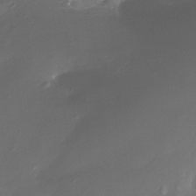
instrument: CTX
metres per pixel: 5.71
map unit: Htu
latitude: -13.4832
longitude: -45.2726
